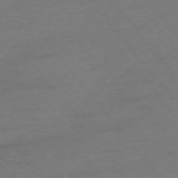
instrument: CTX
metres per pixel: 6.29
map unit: Ap
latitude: -75.7289
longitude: -71.0647
